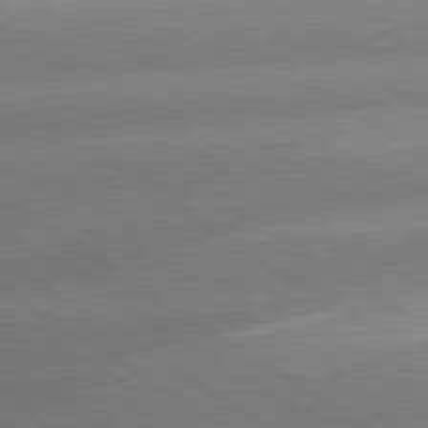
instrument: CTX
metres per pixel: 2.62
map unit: lApd
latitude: 80.1011
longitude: -153.8206
